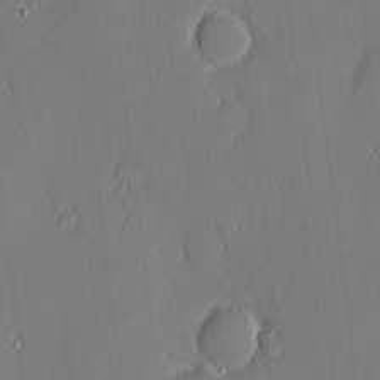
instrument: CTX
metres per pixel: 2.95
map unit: Nhu
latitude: 3.4237
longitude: -76.1577
